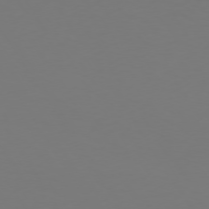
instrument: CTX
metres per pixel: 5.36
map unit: Hpe
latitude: 73.3104
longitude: -122.4034
